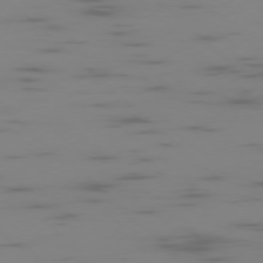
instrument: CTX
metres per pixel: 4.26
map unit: Ap
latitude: -76.9164
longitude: -67.5182
